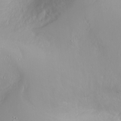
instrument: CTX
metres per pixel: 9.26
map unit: Ht
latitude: -1.2565
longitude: -45.8394
